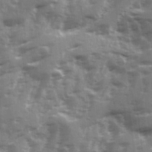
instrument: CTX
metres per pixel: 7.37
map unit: Ave
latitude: 12.9136
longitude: -103.1781
